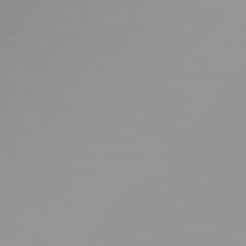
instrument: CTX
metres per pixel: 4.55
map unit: Hpe
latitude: 77.1970
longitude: -139.7261
